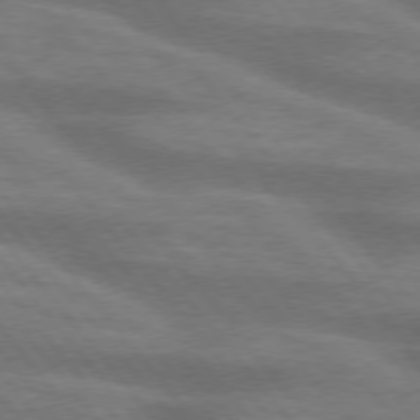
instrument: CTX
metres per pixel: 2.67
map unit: lApd
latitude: 75.3482
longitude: -58.3278
